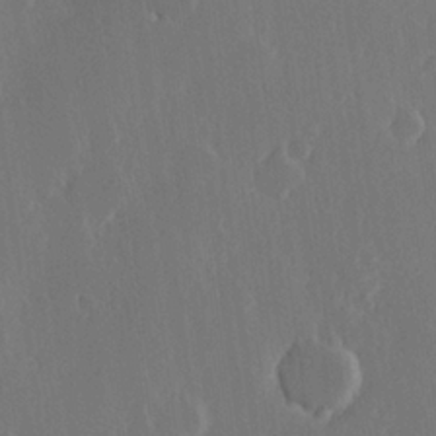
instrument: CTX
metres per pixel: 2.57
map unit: Hve
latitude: 22.7813
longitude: 146.7463
